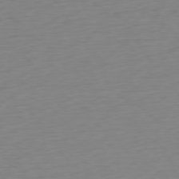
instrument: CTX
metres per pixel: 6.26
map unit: Ap
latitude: -77.7289
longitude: -77.9717
